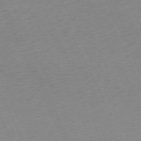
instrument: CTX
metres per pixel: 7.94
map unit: Hpe
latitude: -70.3117
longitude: 14.9164
